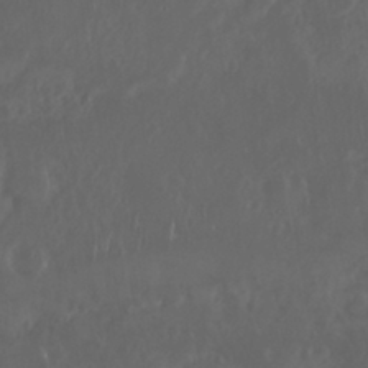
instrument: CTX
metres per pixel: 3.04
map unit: Nhu
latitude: 29.8016
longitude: -58.3845
